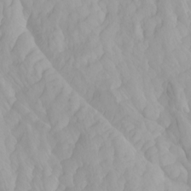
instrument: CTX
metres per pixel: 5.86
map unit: Htu
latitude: -4.1416
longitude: -73.5749
